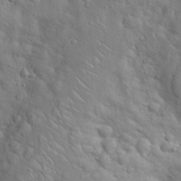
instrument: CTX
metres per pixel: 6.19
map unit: Hto
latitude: 17.4804
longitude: -53.1214
